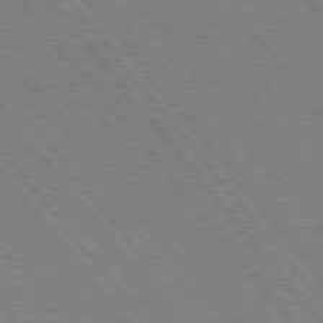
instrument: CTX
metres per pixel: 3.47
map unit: Hpe
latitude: 75.4049
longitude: -150.0633
